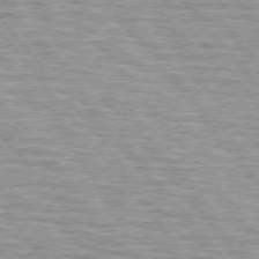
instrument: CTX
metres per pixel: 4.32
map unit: lApd
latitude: 75.3104
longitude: -76.2711
